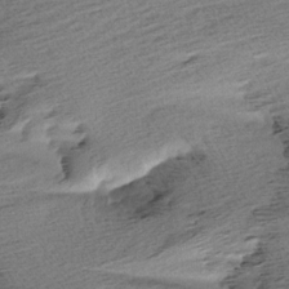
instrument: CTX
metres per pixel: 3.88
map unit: Aa
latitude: 6.4034
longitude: -137.0459
